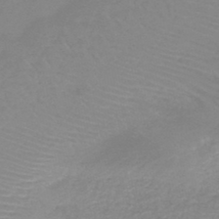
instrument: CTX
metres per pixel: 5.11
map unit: HNb
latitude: -45.5021
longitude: -45.3859
